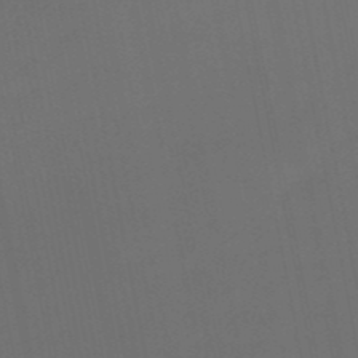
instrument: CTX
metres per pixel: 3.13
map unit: eHb
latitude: -50.7463
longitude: 69.2564
